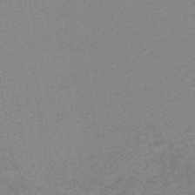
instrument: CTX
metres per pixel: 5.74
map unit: HNb
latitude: -48.0283
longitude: 59.7288
